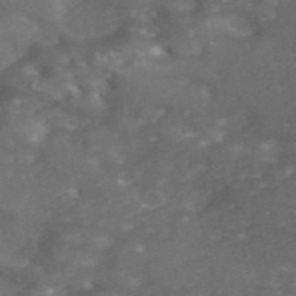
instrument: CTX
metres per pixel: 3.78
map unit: ANa
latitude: 45.7260
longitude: 27.0864
